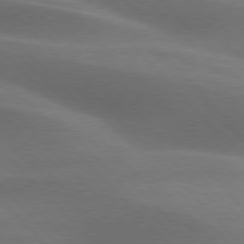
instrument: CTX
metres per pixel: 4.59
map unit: lApd
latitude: 76.5734
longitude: -59.4238
